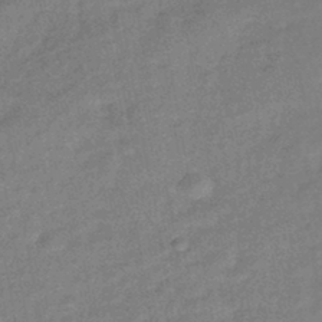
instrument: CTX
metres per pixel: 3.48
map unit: eHb
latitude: -43.4076
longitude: 84.5951
